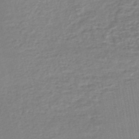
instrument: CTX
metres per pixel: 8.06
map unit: lHb
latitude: -42.9352
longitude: 72.9541
